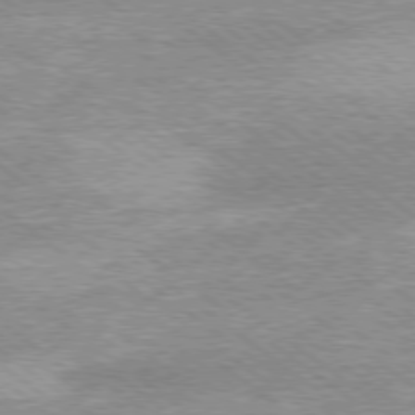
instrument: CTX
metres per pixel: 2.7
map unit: Ap
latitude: -79.2754
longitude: -82.0444
